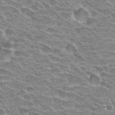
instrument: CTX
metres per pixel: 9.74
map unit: Hto
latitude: 30.4790
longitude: -42.1578
